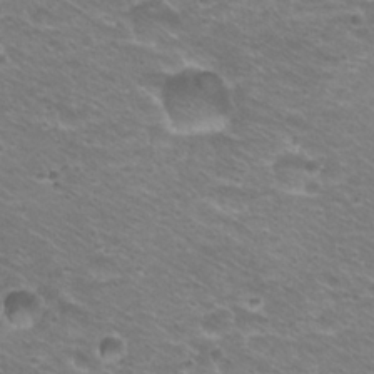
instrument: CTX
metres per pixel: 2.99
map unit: Hto
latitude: 22.3089
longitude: -32.7246
